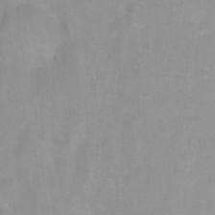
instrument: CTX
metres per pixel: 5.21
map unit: Ht
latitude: -8.6896
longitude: -35.6316
